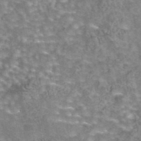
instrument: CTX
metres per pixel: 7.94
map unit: eAb
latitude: 44.3467
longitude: 105.9745
